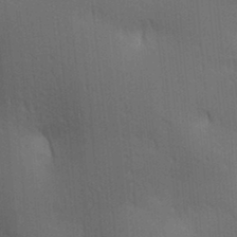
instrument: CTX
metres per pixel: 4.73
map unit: lAa
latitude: 11.3104
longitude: -108.6490
